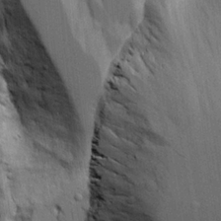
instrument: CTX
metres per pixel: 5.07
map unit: Aa
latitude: 17.0836
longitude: -124.9891
